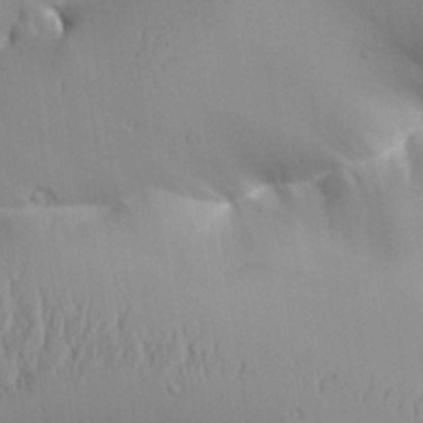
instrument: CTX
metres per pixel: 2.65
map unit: Aa
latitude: 27.6883
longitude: -129.5749
